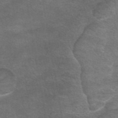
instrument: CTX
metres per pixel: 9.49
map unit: eAb
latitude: 45.1214
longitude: 103.4832
